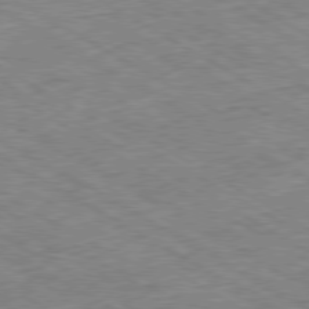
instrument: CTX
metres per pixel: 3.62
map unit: Ap
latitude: -80.2929
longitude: -86.0444
